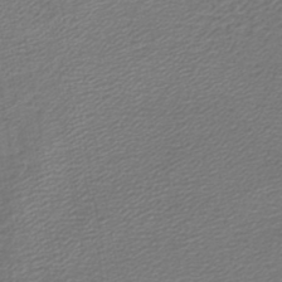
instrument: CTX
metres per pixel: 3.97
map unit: lHb
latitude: -45.4454
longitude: 62.1228
